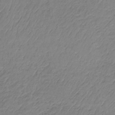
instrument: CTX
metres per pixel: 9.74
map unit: HNb
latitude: -34.0661
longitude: 63.1053
